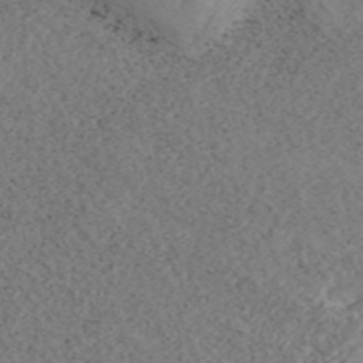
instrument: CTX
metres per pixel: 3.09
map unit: ANa
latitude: 46.8191
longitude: 49.6911
